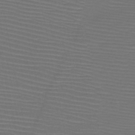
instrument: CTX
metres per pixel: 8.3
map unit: HNb
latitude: -47.7099
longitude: -42.1956
